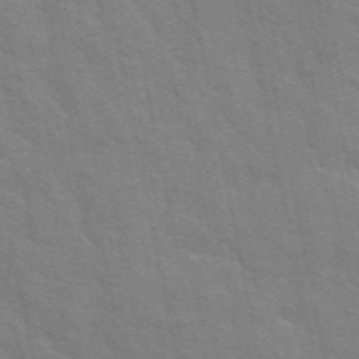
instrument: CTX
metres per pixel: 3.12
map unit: ANa
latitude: 48.6113
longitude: -77.0269
